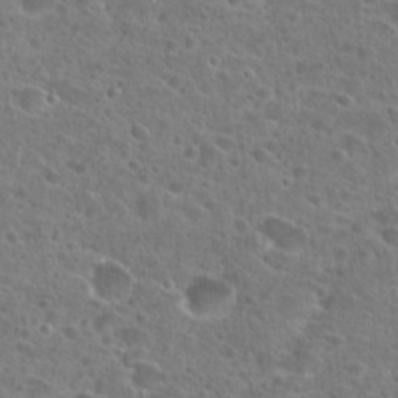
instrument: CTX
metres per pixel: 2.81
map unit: Hto
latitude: 24.9513
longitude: -46.0255
